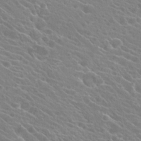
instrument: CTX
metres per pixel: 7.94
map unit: Hto
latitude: 22.4034
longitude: -39.2915
